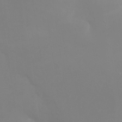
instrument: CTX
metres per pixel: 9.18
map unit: Nhu
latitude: 25.4993
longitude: -56.9324
